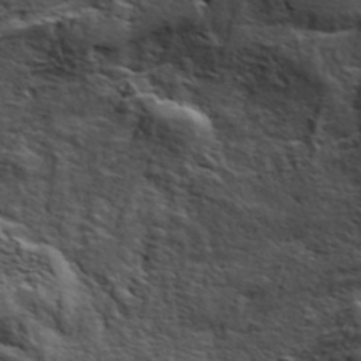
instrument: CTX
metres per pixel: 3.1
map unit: ANa
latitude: 41.6694
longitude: 49.5966
